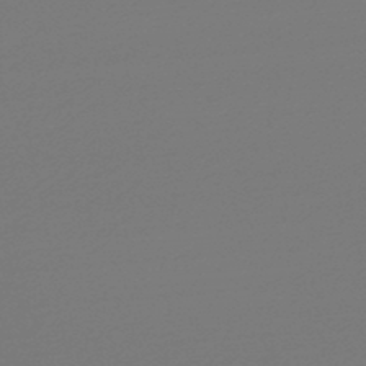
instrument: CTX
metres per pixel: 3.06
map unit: lHb
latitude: -47.1998
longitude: 66.0094
